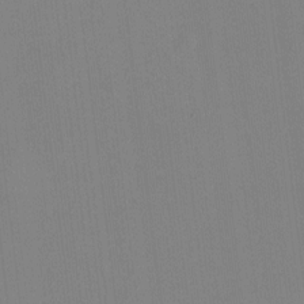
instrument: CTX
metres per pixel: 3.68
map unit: HNhu
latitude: -0.9920
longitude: -7.0269
